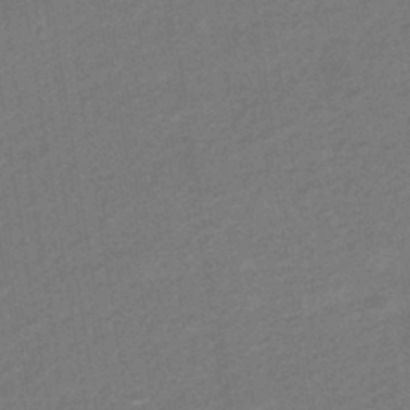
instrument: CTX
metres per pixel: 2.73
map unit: HNhu
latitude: -43.7666
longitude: 90.5952
